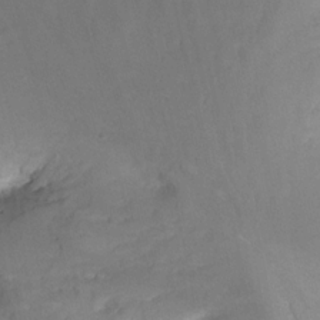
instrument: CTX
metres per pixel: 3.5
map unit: Nhu
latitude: -13.0675
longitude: -58.4790
